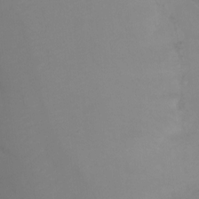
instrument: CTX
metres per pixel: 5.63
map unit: Ht
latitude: -1.0487
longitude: -33.6694
